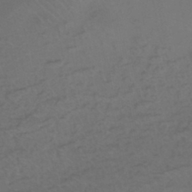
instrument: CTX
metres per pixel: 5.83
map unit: eHh
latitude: -44.1795
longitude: -28.6679
